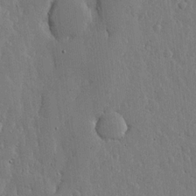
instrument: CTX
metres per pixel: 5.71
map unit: lHvf
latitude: 17.2348
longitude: -115.6882
